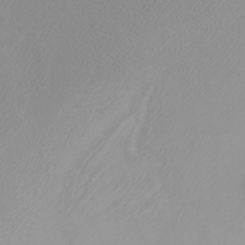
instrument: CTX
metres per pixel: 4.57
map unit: Htu
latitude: -4.2739
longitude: -72.4979
